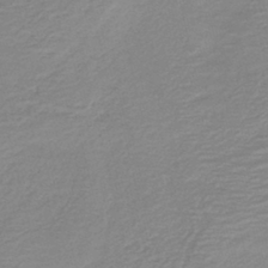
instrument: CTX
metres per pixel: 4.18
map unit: HNb
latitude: -41.3887
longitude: 50.4818
